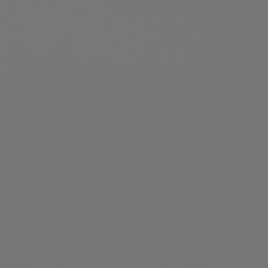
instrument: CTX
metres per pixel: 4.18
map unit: Hpe
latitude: 77.0458
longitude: -130.7058
